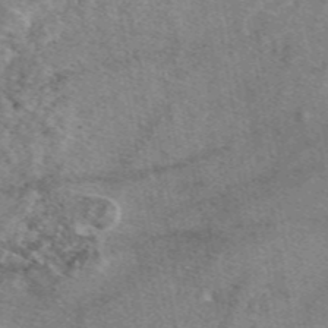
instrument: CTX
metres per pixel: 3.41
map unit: eAb
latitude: 48.5924
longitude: 110.6140
